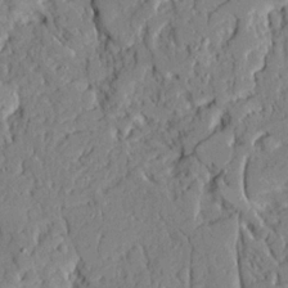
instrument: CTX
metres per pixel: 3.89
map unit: Ave
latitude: 21.7828
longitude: -129.4237
